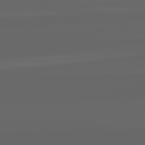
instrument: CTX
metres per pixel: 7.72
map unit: lApd
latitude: 82.2900
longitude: -170.4790
